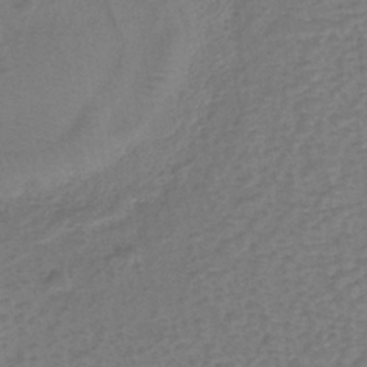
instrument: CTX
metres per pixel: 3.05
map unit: eHh
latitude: -40.0094
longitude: -28.6301
